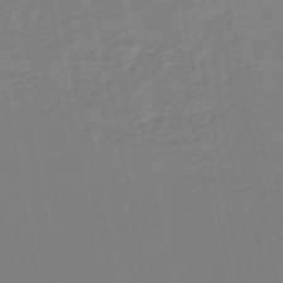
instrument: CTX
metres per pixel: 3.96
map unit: lHb
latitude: -46.4062
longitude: 74.2551
